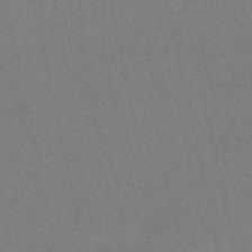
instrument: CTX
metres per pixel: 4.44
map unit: HNb
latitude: -45.2943
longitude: -41.5749
